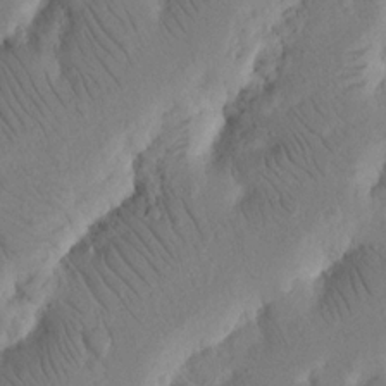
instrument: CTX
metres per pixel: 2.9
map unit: Nhu
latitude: 16.4790
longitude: -75.4238
